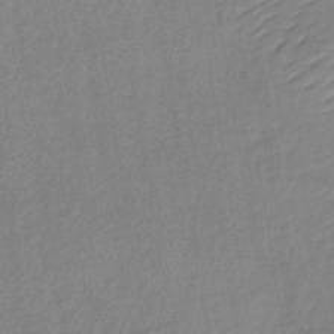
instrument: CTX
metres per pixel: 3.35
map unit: lHb
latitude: -36.4251
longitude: 71.3321
